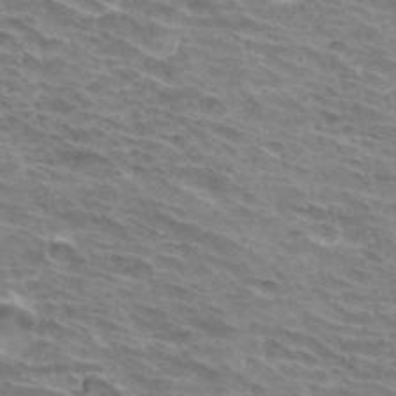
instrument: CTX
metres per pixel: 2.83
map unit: Hto
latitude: 33.9339
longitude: -43.6316
